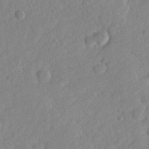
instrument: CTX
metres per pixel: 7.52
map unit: lHvf
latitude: 24.0444
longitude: 144.2362
